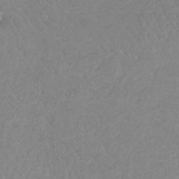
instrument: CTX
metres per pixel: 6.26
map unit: HNb
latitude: -35.2565
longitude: 55.9556
